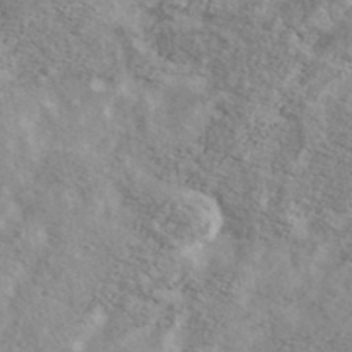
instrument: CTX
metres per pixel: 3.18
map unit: Ave
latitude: 39.1214
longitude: -109.3670
